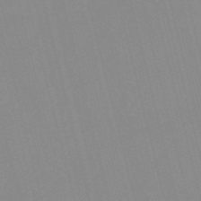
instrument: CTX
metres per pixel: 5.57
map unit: Nve
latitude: -57.3132
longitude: 61.5966
